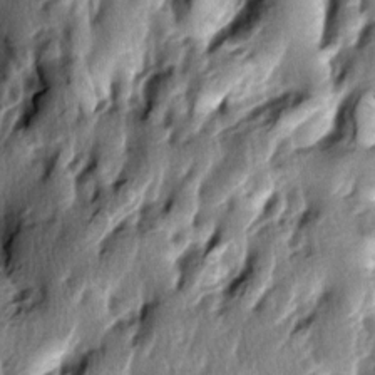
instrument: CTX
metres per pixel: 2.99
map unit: lAa
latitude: -6.9164
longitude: -124.2900
